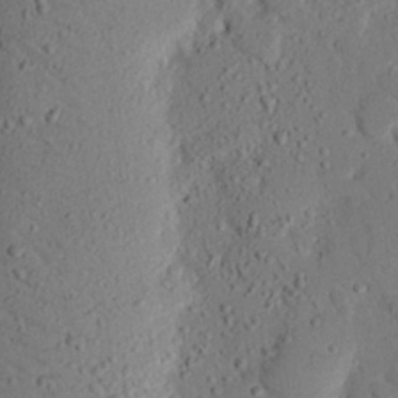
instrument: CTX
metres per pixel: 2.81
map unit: eHh
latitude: 25.7449
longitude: -80.4223
